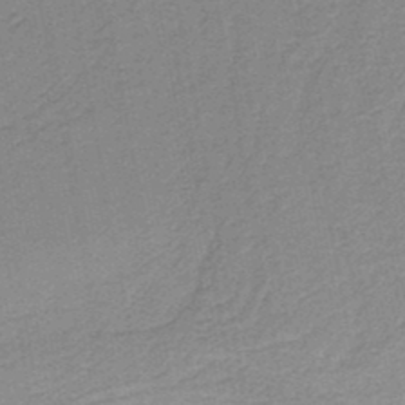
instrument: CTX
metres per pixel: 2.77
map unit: HNb
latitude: -38.7085
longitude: 54.6519
